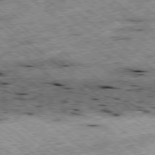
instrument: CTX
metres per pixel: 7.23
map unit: Ap
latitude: -79.0486
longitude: -51.7638
